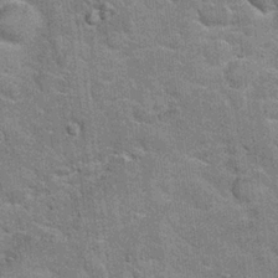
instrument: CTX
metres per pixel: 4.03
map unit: Hto
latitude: 20.9892
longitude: -48.0822
